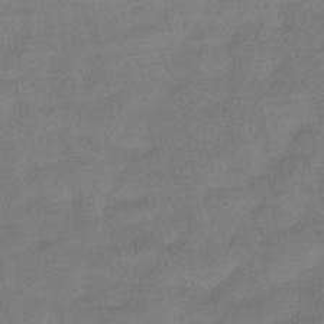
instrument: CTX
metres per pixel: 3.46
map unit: HNhu
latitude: -44.4440
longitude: 93.7289
